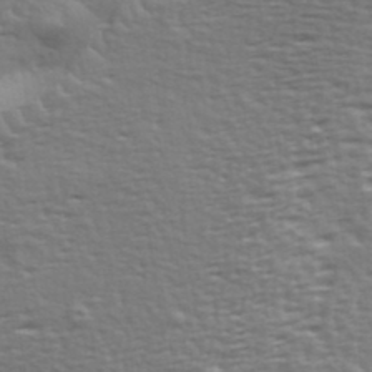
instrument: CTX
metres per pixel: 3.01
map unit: eHh
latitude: 35.8961
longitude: -80.9136
